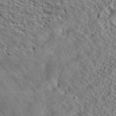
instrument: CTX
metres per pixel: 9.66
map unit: ANa
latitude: 43.0459
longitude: 54.7652
